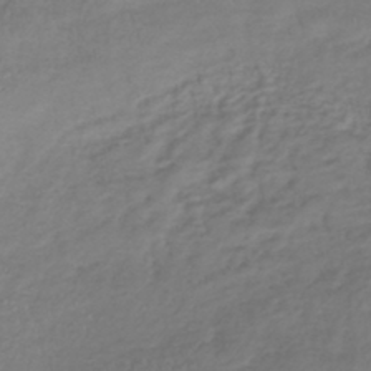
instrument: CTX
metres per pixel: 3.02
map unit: lHb
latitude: -41.2754
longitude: 73.4643
